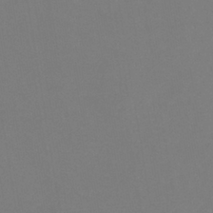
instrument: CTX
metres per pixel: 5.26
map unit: lHb
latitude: -37.7666
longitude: 74.5385
